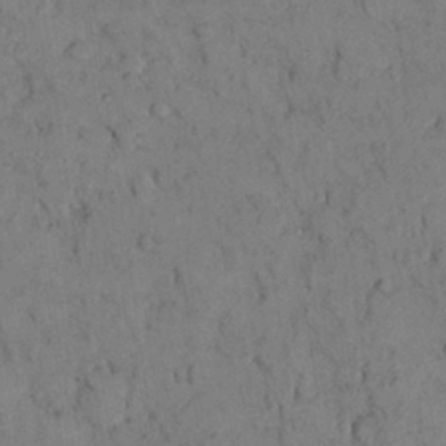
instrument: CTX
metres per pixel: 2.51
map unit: Nhu
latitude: 28.4601
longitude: -72.2712
